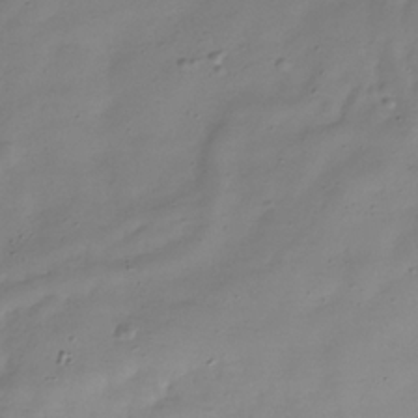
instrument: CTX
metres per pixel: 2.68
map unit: Hve
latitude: -32.1228
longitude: 90.8786
